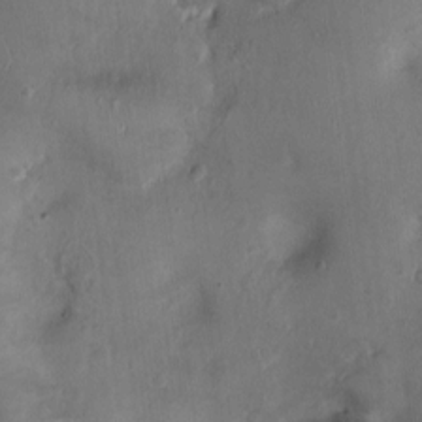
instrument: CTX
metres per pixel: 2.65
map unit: Nhu
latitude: 1.1781
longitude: -14.7625
